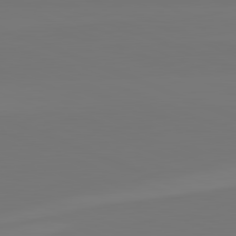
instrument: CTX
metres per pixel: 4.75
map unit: lApd
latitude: 82.2522
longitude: 146.9353
